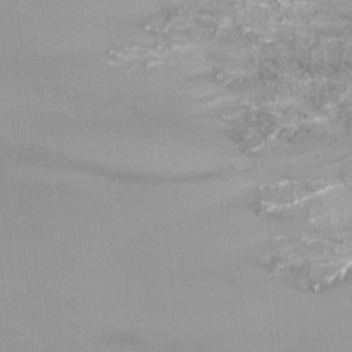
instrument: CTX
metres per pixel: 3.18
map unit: Nhu
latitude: -12.1984
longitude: -72.9703
